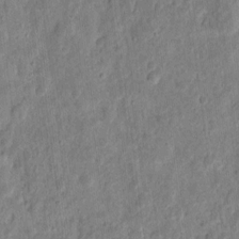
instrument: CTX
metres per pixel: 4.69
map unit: eHh
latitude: 10.4601
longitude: -73.4616
